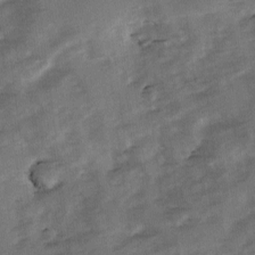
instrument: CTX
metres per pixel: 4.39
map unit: Ave
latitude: 1.2348
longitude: -110.6302
